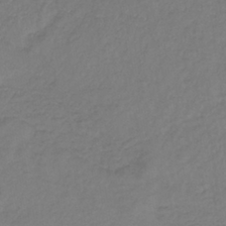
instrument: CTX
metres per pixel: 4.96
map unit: lHb
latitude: -38.2929
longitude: 70.8219
